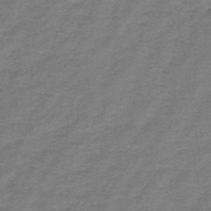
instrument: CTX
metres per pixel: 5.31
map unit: lHb
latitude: -44.4629
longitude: 57.2187
